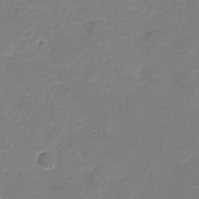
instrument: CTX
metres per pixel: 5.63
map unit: Nhu
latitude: -17.8045
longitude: -56.4978
